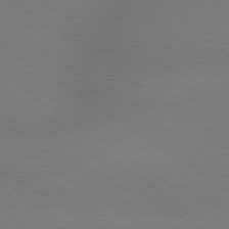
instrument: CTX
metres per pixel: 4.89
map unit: lApd
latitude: 79.4238
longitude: -151.7638
